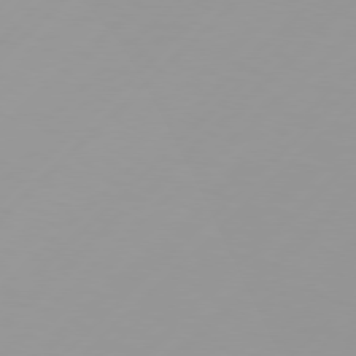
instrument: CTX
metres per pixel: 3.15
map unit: Hpe
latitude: 77.5560
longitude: -138.3467
